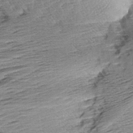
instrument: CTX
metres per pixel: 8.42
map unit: Aa
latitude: 8.4034
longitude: -139.9339
